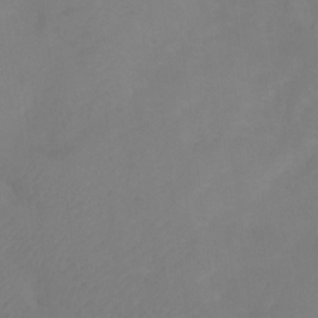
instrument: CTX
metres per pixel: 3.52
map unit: Ht
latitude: 0.4412
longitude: -35.3103
